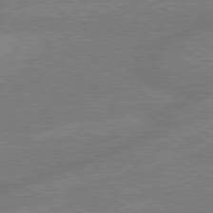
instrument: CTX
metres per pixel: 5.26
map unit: lApd
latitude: 79.4049
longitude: -145.5182
